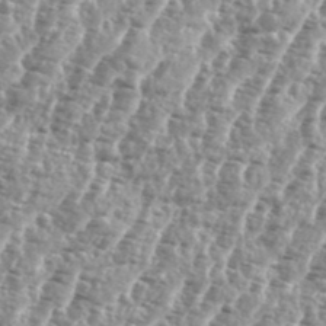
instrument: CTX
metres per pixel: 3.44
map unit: eHh
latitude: 35.1970
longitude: -135.5182
